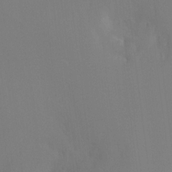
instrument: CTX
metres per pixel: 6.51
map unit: Ht
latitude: -16.4251
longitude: -50.0822
